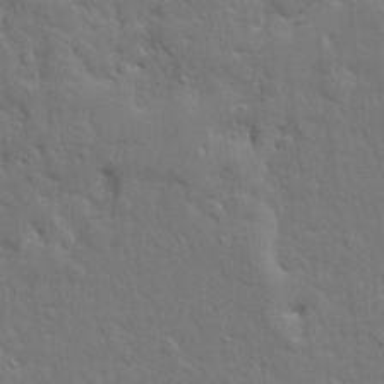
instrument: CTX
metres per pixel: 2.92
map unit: Ave
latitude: 17.4804
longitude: -141.4048
